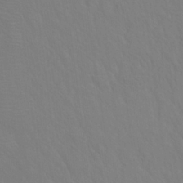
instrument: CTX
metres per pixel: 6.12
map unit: Hto
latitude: 18.2900
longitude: -39.6316
